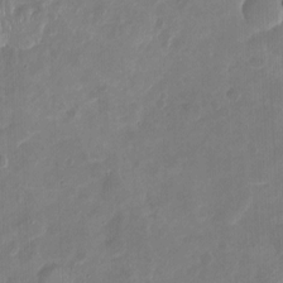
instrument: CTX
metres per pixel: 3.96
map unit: Nhu
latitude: -16.7652
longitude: -57.8016
